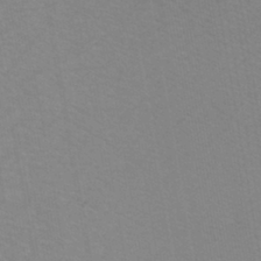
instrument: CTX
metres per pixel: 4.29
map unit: eHh
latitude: -42.9730
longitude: -33.4049
